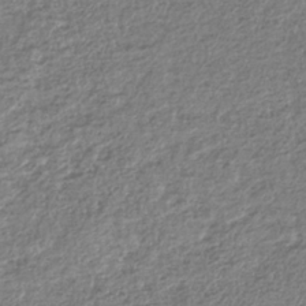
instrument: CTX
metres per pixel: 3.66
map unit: HNhu
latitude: -36.5573
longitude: 32.5763
